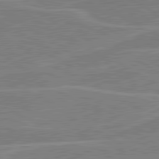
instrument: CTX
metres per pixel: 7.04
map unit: lApd
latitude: 80.8569
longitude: 122.5574
